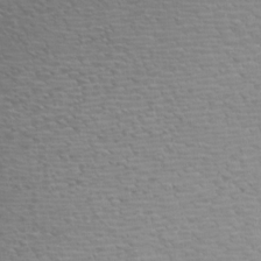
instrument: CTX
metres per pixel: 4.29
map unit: Nhu
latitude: -7.5588
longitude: -91.9528
